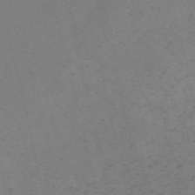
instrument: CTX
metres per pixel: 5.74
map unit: HNb
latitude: -55.7856
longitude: -41.8961
